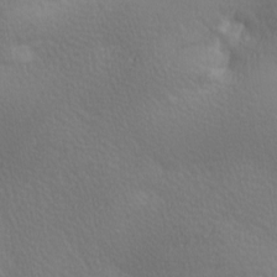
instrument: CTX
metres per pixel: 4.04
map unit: lAa
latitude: -10.1606
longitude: -125.7449
